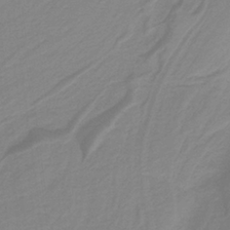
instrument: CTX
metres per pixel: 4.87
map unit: HNb
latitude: -36.9730
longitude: 55.1242
